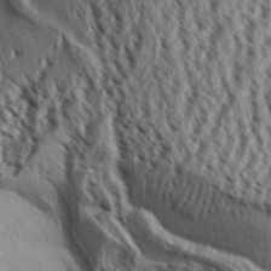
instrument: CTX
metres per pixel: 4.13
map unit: Aa
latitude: 32.8002
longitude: -136.7624
